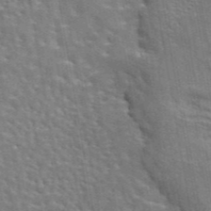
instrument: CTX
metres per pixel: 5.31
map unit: eAb
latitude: 44.5546
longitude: 111.6910
